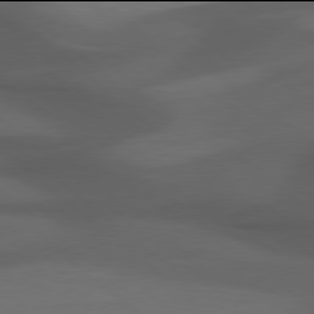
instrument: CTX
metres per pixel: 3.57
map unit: Hpe
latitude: 77.9906
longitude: -126.5735
